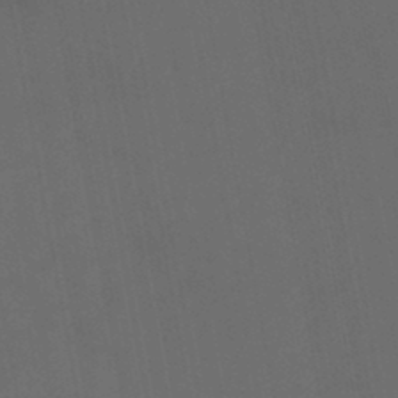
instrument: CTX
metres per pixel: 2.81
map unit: HNhu
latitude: -46.2928
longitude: 93.1809
